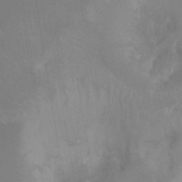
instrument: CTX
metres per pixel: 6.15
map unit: Hto
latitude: -8.5574
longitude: -46.8002
